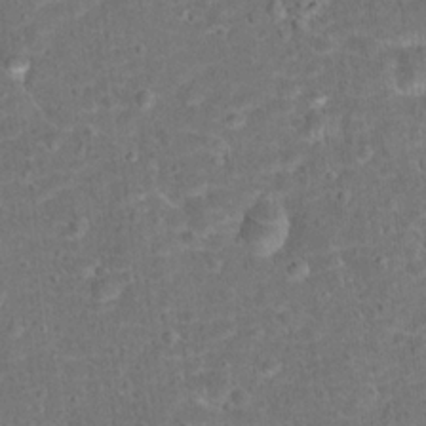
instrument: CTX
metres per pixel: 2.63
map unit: Hto
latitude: 17.1592
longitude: -42.3656
